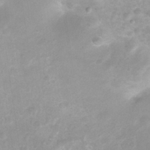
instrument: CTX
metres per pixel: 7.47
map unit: Nhu
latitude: 27.0081
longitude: -63.3293
